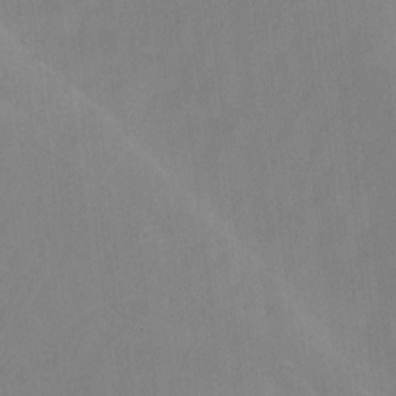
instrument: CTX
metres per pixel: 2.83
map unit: Htu
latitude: -7.2565
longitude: -68.4790
